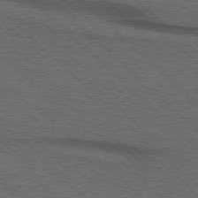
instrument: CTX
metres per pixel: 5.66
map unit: lApd
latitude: 75.7072
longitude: -84.3656
